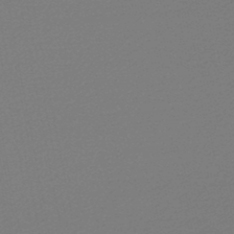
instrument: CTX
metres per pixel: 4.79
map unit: lHb
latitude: -47.9556
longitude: 64.8786
